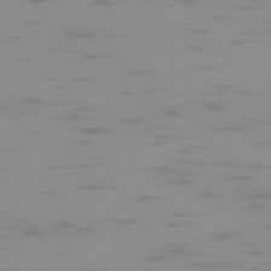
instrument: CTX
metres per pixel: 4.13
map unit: Ap
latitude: -76.7652
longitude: -75.2159
